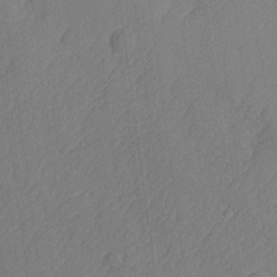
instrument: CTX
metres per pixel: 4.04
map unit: lHvf
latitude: 24.6301
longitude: 141.8611
